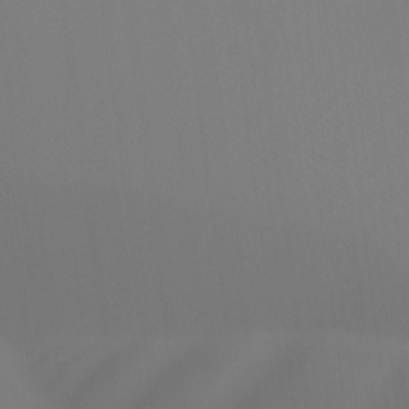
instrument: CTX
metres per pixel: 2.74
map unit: Ht
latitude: -16.6897
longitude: -46.5546
